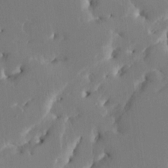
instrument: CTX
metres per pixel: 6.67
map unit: HNhu
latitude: 5.0458
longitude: -5.5560
